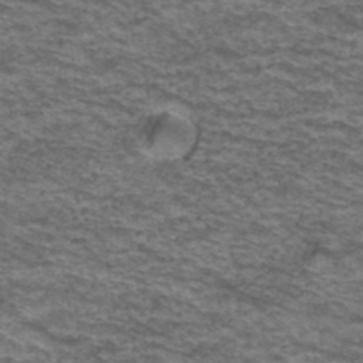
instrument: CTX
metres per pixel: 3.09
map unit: Hto
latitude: 38.2333
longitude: -41.8016
